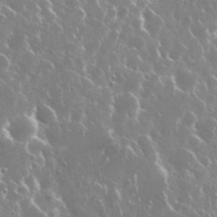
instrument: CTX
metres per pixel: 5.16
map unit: Nhu
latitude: 29.3293
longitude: -60.4034
